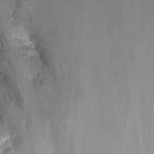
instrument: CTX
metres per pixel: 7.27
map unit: Nhu
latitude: -7.1809
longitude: -51.1025
